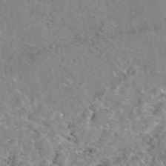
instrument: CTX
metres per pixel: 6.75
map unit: eAb
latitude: 49.6127
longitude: 110.2172
